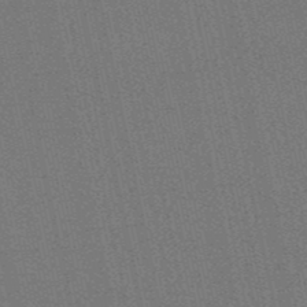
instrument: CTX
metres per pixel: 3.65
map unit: lHb
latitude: -50.6707
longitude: 79.6155
